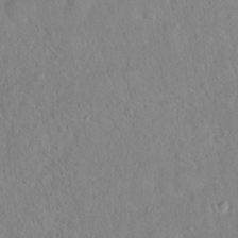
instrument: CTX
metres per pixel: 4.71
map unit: Hto
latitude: 16.0255
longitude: -40.7813
